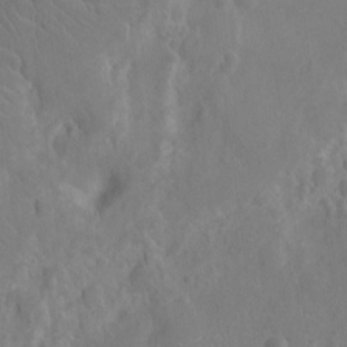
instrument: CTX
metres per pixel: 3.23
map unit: Nhu
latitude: -10.6708
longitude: -21.6127
